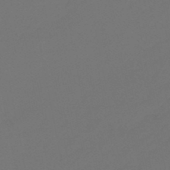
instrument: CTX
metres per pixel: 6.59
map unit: eHb
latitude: -47.7099
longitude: 86.3117
